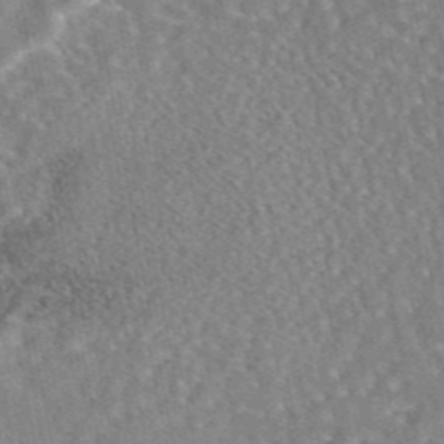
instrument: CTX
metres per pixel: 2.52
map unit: eAb
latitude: 45.1025
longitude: 107.2187
